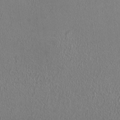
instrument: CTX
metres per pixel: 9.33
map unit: HNhu
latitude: 0.0255
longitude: 0.7275
